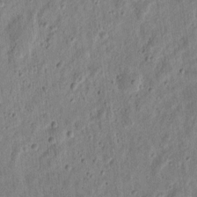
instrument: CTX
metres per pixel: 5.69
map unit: eHh
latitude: 10.3090
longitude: -73.4427
